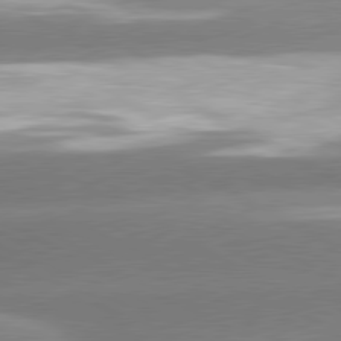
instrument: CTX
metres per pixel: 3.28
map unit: lApd
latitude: 80.4790
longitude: -155.9717
